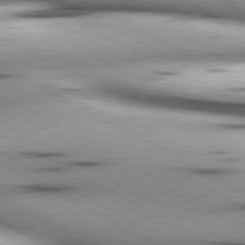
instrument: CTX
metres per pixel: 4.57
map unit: lApd
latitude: 80.4034
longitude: 156.8786
